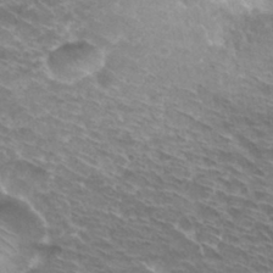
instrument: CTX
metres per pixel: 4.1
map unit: Hto
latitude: 30.6302
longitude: -44.4979
